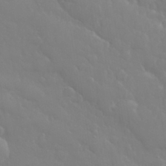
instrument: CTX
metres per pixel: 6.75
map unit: eHh
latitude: 33.0647
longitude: -60.4790
